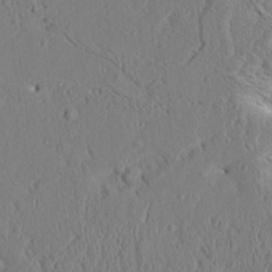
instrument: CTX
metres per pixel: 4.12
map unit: Aa
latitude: 8.8191
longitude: -134.3845
